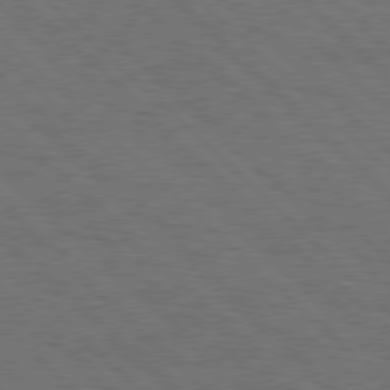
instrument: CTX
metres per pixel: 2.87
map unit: Hpe
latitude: 78.1578
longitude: -154.8569
